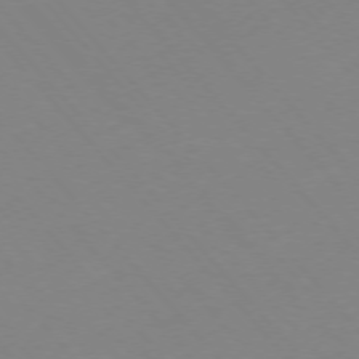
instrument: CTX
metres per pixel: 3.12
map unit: Hpe
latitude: -76.1606
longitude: -19.6127
